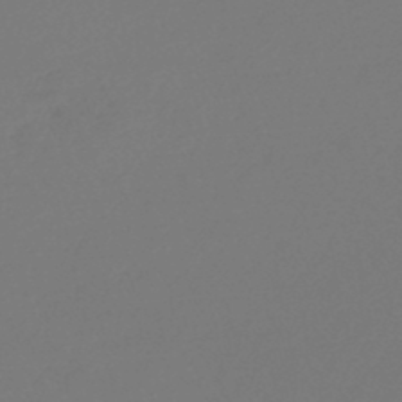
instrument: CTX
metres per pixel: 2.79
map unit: lHb
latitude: -46.5007
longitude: 66.0094
